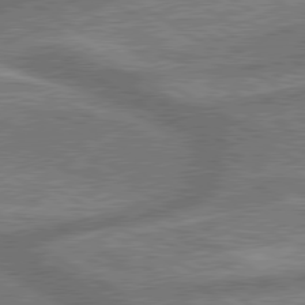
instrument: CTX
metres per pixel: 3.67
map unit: lApd
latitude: 79.8961
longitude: -170.6112
